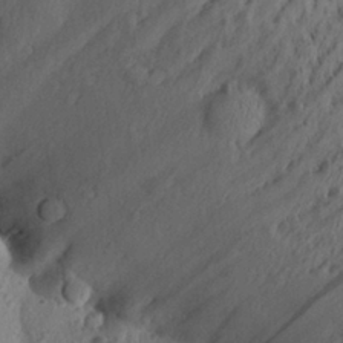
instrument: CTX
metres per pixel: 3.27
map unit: Aa
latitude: 26.9325
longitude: -135.1403
